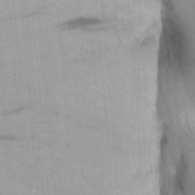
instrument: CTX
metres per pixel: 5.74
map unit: eHh
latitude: 5.2726
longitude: -73.6505
